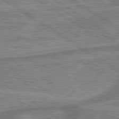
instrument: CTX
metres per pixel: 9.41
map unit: lApd
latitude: 79.6883
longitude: 174.8030
